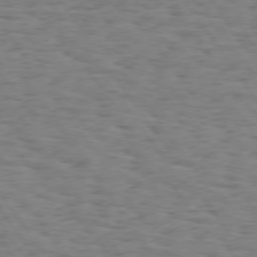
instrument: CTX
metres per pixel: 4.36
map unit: Hpe
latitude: 74.2900
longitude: -132.5924
